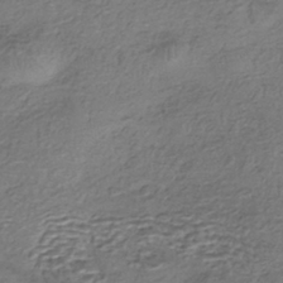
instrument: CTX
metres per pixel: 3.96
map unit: eHh
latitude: -42.5573
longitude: 117.6721
